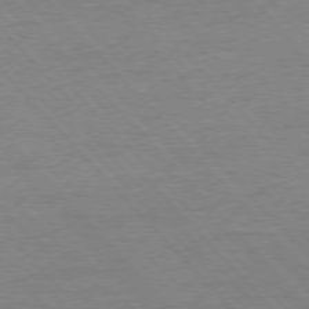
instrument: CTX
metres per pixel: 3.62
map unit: Ap
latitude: -77.7289
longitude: -95.8961
